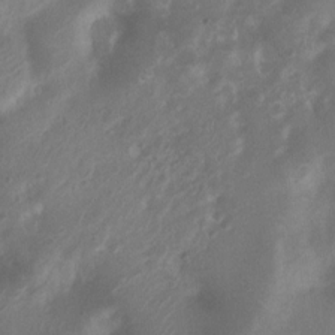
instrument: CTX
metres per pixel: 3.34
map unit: Nhu
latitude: 6.9325
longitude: -22.1011
